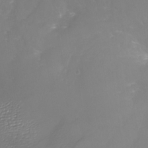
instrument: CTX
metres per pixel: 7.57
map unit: Nhu
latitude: -26.1605
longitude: -57.4237
